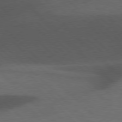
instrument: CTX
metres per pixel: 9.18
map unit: lApd
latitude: 77.4048
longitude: -60.4223
